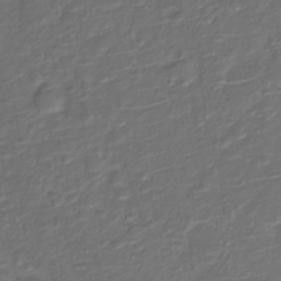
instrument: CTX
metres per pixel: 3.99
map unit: Nve
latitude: -20.2739
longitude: 104.6329
